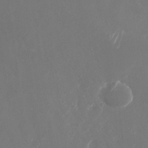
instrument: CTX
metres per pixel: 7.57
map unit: Nhu
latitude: -29.0864
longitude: -69.9717
